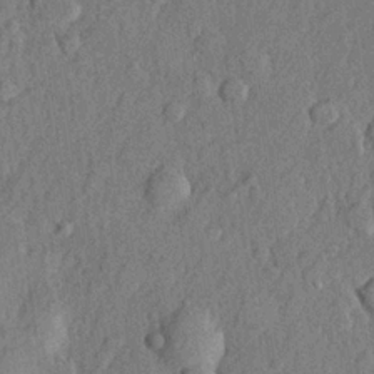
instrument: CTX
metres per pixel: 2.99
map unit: lHvf
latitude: 21.6883
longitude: 144.2551
